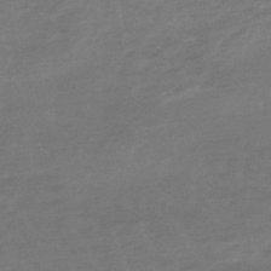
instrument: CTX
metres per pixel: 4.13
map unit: lHb
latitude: -49.2565
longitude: 83.1620
